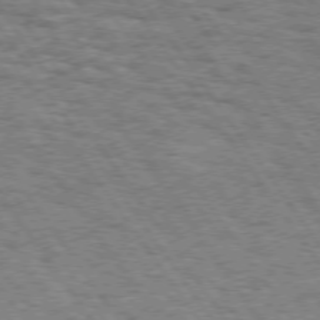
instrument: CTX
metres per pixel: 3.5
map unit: Hpe
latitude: 74.1011
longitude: -139.2159
